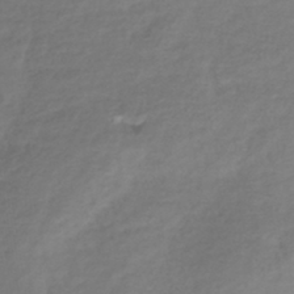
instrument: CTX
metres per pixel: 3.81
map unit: lHb
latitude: -41.2376
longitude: 73.3320
